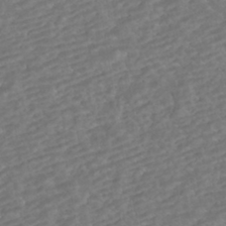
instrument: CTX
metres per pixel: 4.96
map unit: HNhu
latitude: -42.8596
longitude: 105.2187
